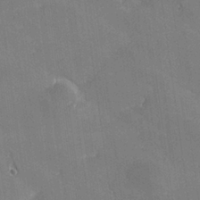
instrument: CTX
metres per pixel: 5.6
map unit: lHvf
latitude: 26.8002
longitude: 141.5399
